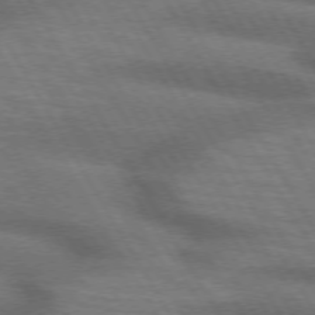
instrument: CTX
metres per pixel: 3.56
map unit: lApd
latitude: 73.1404
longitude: -57.8016
